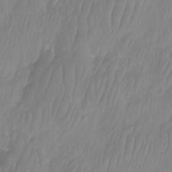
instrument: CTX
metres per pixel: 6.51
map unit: Htu
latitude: -8.9353
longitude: -75.4238
